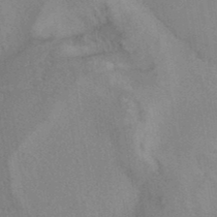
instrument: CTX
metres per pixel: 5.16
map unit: ANa
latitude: 39.4426
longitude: 29.5777
